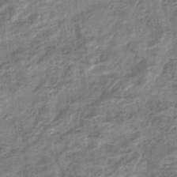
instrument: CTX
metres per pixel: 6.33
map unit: eHb
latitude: -34.6518
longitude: 79.6344
